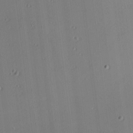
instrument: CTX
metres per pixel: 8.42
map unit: Nhu
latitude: 0.1766
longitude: -77.4615
